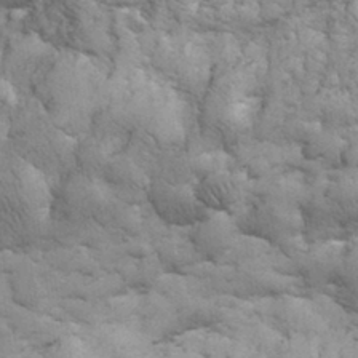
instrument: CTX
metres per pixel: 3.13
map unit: eHh
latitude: 32.1011
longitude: -67.8205
